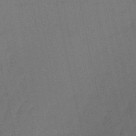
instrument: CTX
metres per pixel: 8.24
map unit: lHb
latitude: -50.9731
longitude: 79.7288
